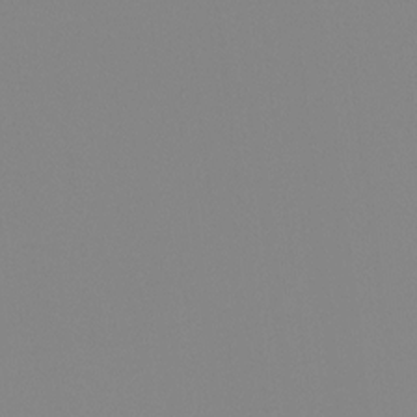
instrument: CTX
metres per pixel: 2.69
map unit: Hto
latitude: -8.1228
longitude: -51.5938
